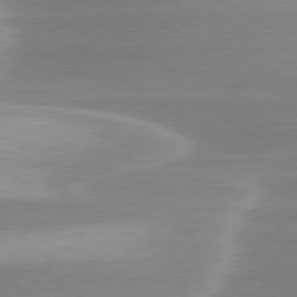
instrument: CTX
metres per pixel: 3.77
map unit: lApd
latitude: 79.8017
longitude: -115.0836
